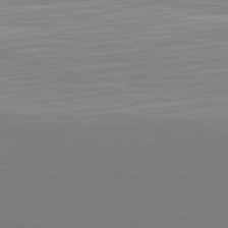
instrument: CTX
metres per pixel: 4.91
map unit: Hpe
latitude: -81.6911
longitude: 20.1416
